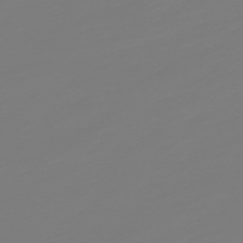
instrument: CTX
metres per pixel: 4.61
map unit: lHb
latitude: -49.7100
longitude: 82.4062
